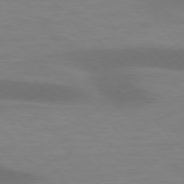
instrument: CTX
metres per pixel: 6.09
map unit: lApd
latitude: 76.6490
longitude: -58.7246
